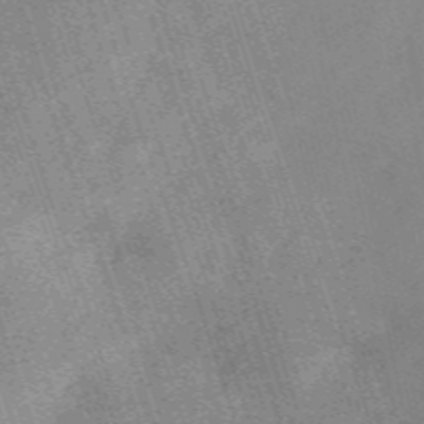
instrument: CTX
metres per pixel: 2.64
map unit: HNb
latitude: -54.1417
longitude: -47.9717
